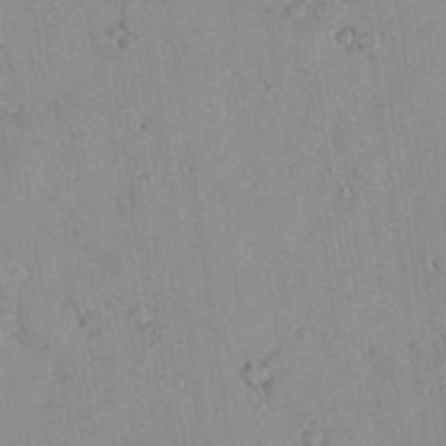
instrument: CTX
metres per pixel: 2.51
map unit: lHvf
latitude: 13.7261
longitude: 179.0108
